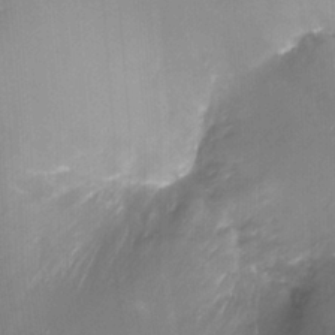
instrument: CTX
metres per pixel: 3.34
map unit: Ht
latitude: -17.3888
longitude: -44.7813
